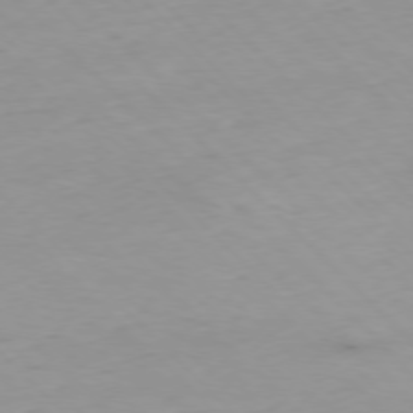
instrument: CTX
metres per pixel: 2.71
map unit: Ap
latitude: -77.2187
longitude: -91.0647
